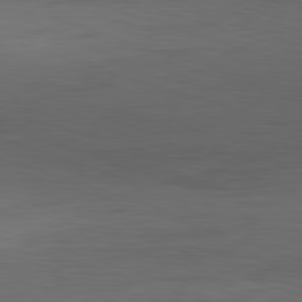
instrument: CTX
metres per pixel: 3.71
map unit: Hpe
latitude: -82.6896
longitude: 10.6519
